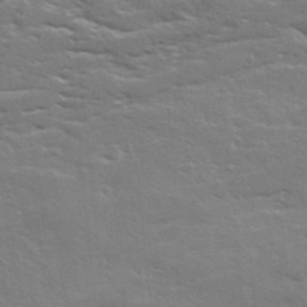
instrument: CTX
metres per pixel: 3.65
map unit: Ave
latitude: 17.7450
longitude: -129.8016
